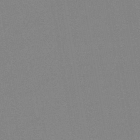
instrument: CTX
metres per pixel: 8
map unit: HNb
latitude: -44.7841
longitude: -40.4034
